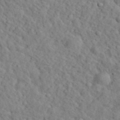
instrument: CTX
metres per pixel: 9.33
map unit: eHh
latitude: 35.9717
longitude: -78.5168
